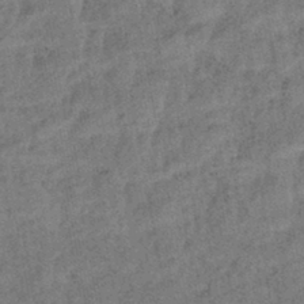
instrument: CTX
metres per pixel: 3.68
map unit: eHb
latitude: -43.1053
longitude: 82.6518
